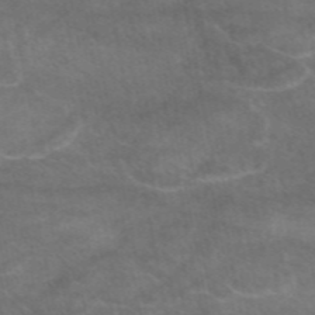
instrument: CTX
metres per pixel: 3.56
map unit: eAb
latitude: 48.6868
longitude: 122.5385
